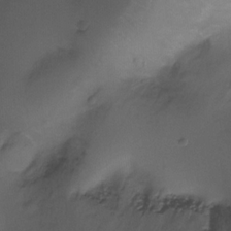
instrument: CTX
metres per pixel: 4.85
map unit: Ht
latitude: -8.7085
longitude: -39.2915
